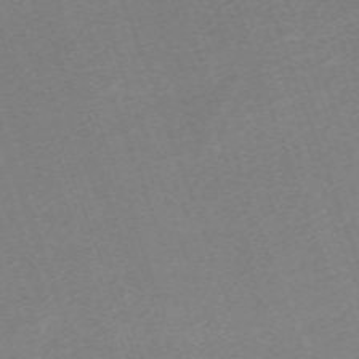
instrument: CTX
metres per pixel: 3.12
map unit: eHh
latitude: -64.6141
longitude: 50.7274
